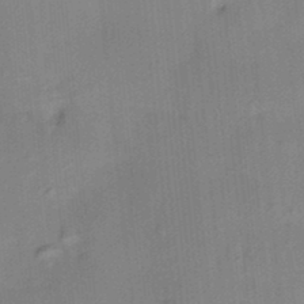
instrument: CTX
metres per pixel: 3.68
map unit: HNhu
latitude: 13.9339
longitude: 10.6896
